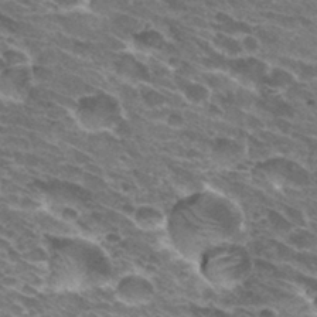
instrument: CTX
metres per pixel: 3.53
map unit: Hto
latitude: 31.9717
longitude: -43.6127
